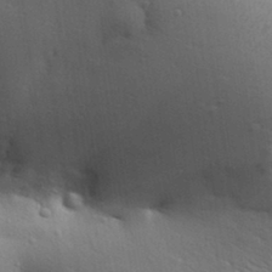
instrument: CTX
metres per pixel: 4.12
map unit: Aa
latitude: 30.6302
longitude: -145.7827
